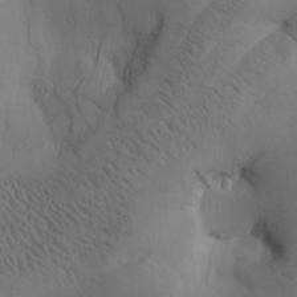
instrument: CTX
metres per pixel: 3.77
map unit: Htu
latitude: -0.7086
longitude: 171.1998
